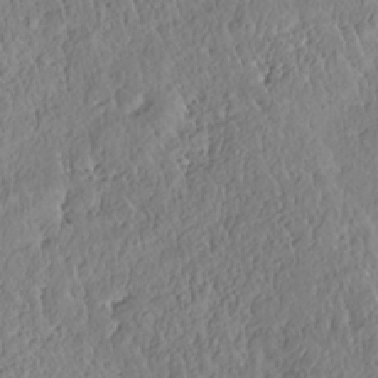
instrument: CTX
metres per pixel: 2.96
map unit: HNhu
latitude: -37.3698
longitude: 33.1620
